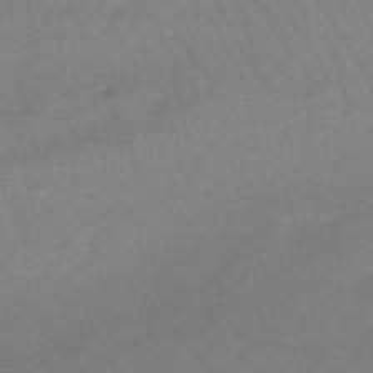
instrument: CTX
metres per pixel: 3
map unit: eHb
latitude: -48.6519
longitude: 86.5196
